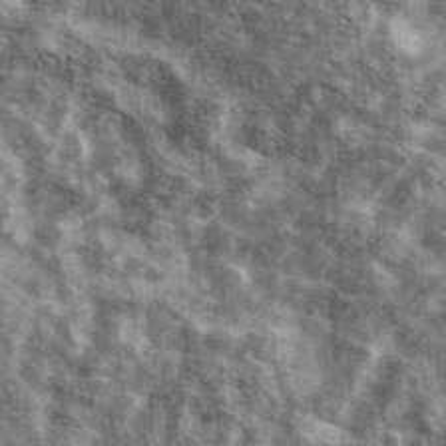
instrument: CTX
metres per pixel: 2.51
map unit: Ave
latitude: 42.3089
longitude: -107.0836
